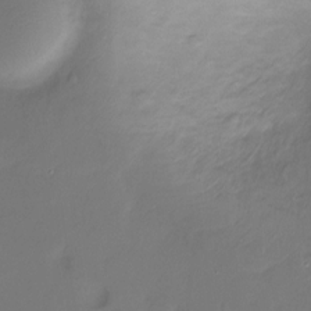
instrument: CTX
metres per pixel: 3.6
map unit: Hto
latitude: -13.0109
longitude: -39.5371
